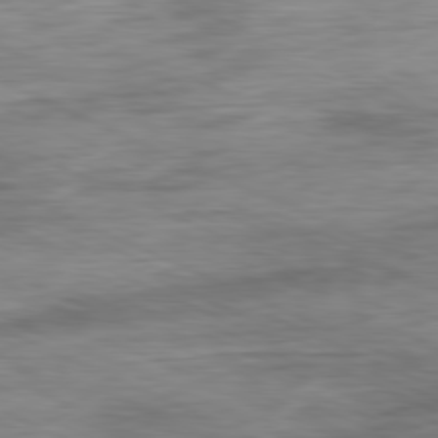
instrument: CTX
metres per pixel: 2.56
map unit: Ap
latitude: -81.4644
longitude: -61.5749
